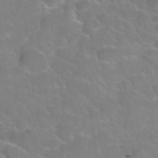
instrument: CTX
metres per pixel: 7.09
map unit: Hto
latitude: 35.8016
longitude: -46.2145
